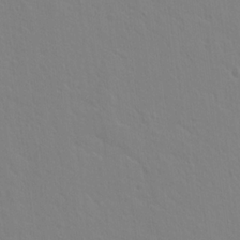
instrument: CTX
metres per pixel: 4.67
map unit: Hto
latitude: 17.3293
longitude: -39.6883
